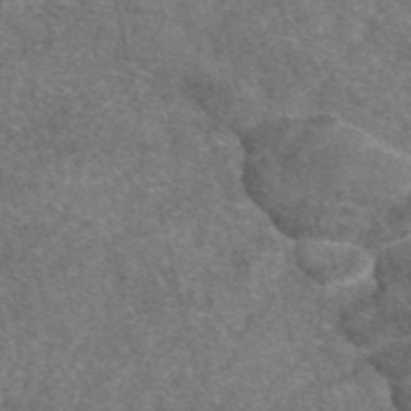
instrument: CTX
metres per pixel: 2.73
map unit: eAb
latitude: 46.5546
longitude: 104.8786
